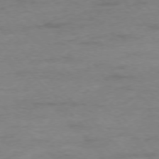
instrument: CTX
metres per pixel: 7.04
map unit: Ap
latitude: -77.1242
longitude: -89.5372
